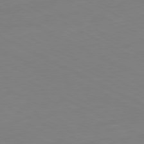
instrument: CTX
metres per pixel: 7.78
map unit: Ap
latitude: -80.9542
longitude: -94.8569
